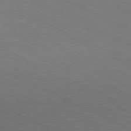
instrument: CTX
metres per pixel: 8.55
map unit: Hpe
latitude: -81.5588
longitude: 14.5763
